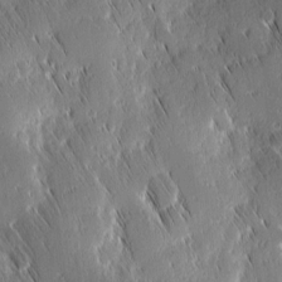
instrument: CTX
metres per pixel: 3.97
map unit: Ave
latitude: 9.3293
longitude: -104.3657
